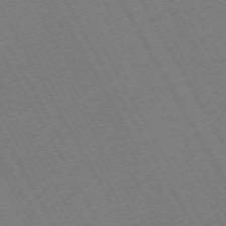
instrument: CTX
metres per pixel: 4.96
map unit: Hpe
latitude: -72.4818
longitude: 11.3888
